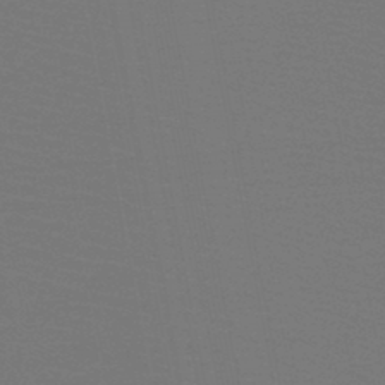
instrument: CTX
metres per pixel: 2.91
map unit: HNb
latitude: -47.0675
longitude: -44.0633
